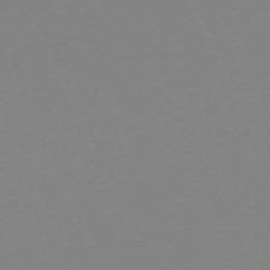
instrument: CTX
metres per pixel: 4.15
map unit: Hpe
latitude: -70.4251
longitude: 16.6141
